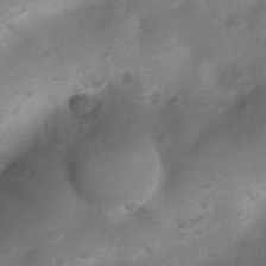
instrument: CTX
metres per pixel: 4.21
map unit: Nhu
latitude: 6.9514
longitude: -23.0080
